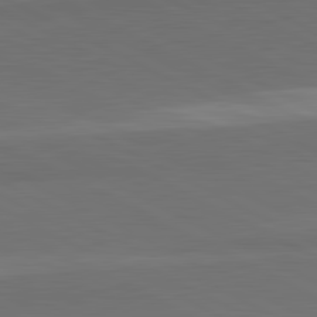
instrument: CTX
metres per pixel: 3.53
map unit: lApd
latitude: 81.8961
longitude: 159.1431
